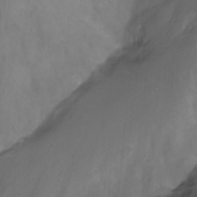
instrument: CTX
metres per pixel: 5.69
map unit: Nhu
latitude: -8.8219
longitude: -65.4048
